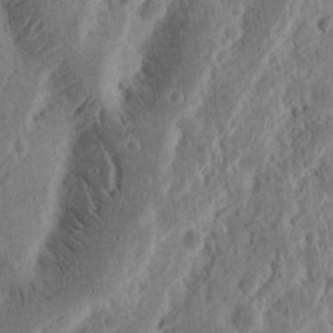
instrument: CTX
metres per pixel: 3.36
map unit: Nhu
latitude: 14.7813
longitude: -74.2712
